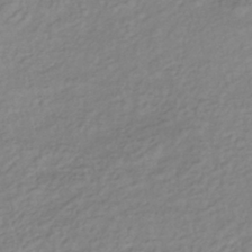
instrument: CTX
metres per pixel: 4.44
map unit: lHb
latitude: -38.5007
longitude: 70.3684
